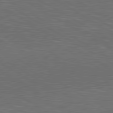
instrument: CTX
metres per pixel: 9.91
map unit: lApd
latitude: 80.5924
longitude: 117.8989
